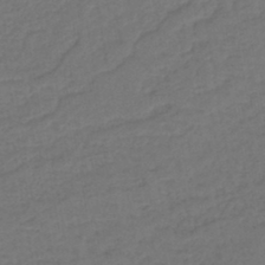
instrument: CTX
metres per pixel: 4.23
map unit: lHb
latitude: -43.2942
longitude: 75.0676
